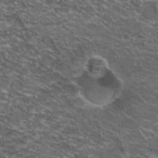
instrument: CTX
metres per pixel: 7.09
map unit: Hto
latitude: 19.5560
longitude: -36.2523
